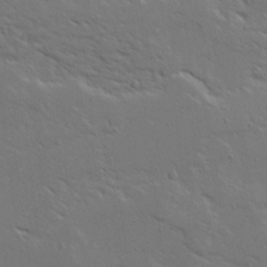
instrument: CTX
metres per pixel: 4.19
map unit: Ave
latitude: 14.8191
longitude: -139.5182
